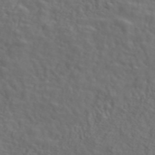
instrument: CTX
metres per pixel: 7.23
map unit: ANa
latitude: 47.6505
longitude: -83.3103
